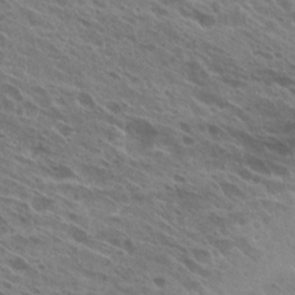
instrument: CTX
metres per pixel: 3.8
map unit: Hto
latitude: 25.7449
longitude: -40.4223
